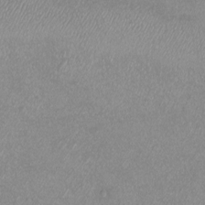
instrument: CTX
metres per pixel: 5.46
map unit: eHh
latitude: -7.0108
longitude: -77.6694
